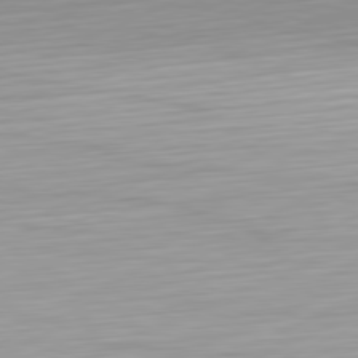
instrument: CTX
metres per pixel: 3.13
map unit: Hpe
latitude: -82.4629
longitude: 12.4062
